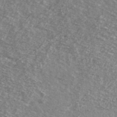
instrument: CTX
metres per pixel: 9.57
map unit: Ave
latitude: 39.2537
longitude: -109.4426
